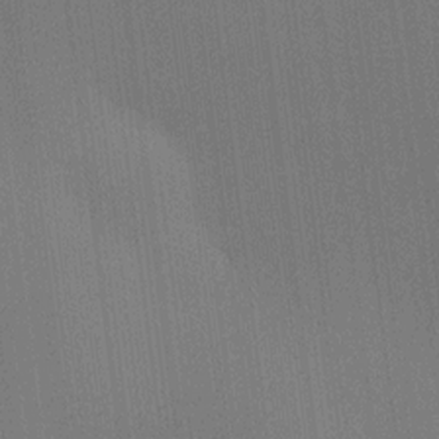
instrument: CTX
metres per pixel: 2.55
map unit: HNhu
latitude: 9.3671
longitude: 14.9353
